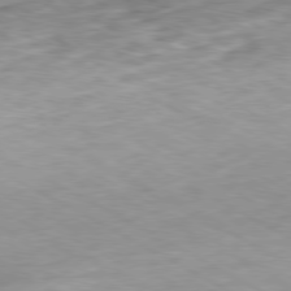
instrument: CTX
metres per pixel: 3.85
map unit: Hpe
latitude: -80.4440
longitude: 21.6910
